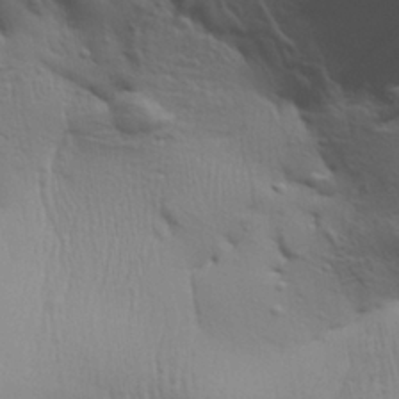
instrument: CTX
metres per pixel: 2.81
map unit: Aa
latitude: 29.2726
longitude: -134.6868
